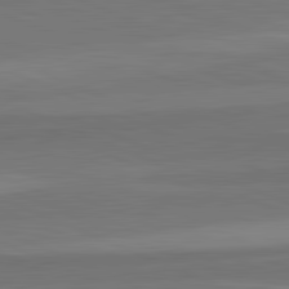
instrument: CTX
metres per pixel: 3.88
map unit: lApd
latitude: 82.7624
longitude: 157.2754
